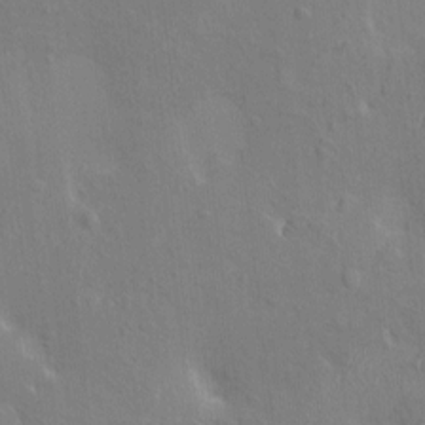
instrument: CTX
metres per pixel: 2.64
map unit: HNhu
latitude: 4.9514
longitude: 4.4251
